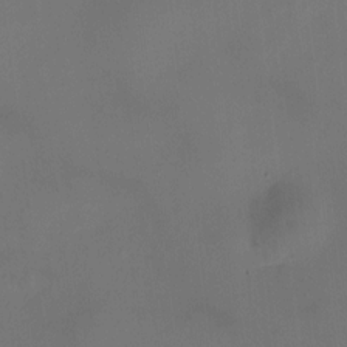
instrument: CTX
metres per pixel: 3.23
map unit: HNhu
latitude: 9.7072
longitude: 9.8044
